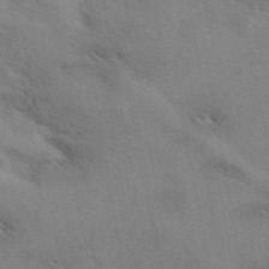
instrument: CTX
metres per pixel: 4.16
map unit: eAb
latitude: 41.6127
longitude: 108.0472
